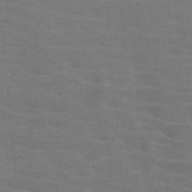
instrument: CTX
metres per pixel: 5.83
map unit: HNb
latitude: -46.4440
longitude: -46.1011
